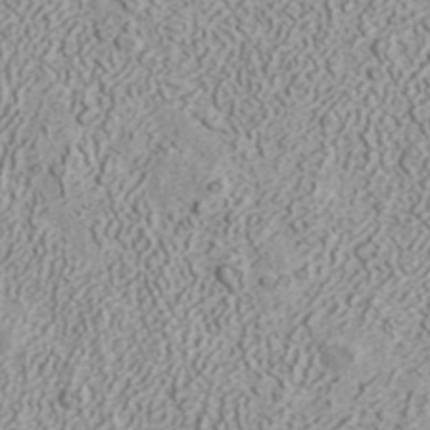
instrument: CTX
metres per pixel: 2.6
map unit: ANa
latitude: 41.5371
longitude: 30.7463
